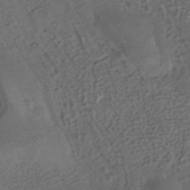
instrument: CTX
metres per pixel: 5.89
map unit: HNhu
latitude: -39.5588
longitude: 96.9353
